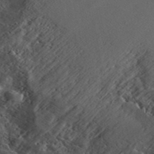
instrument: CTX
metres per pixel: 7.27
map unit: ANa
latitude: 42.6680
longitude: 55.2754
